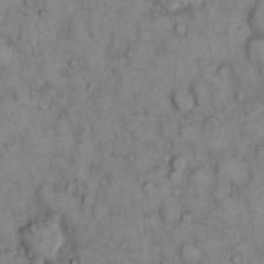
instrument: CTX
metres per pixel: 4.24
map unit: Hto
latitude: 10.7057
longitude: -60.0255
